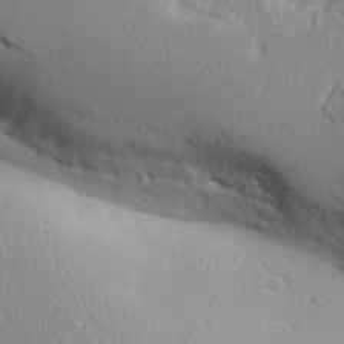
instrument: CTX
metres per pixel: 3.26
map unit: Aa
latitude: 31.2348
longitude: -143.1403
